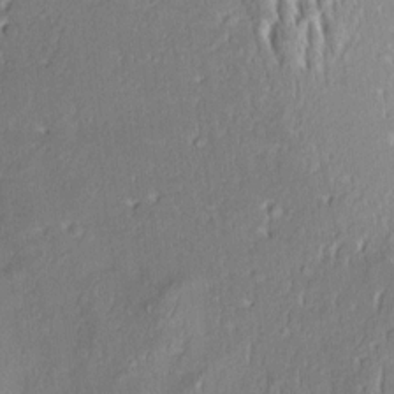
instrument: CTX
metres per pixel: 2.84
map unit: Aa
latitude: 9.0836
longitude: -133.4238
